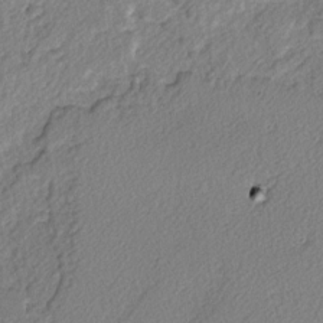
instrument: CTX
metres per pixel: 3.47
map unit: lAvf
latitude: -2.7652
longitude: -109.5182
